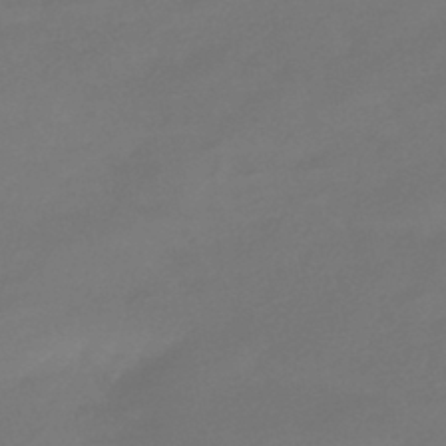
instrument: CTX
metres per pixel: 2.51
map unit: HNhu
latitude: -42.8974
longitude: 92.2928
